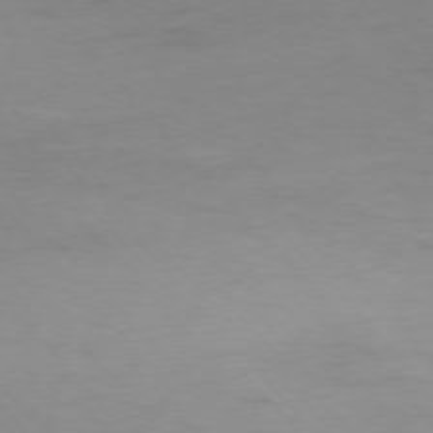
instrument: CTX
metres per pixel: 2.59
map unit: Ap
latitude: -76.6330
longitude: -72.0822
